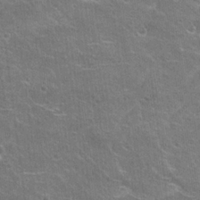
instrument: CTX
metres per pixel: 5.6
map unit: Hto
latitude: 21.2348
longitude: -42.9325
